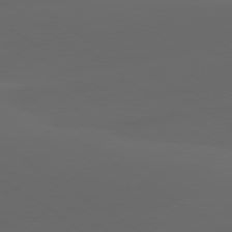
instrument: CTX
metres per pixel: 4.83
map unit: lApd
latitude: 80.0444
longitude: -94.7058
